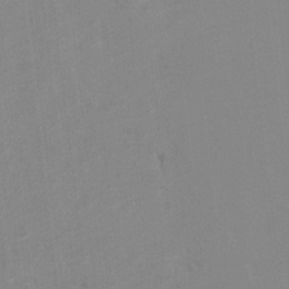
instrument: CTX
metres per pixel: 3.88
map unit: Hto
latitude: 7.7639
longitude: -34.9513
